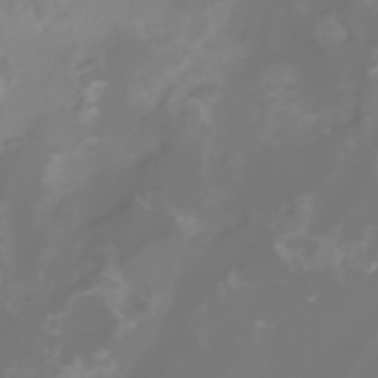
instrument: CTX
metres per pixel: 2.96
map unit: Htu
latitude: -4.6707
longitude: 137.3887
